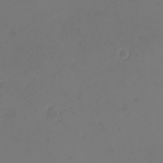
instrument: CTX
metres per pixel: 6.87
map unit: eHh
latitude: -2.7463
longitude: -74.1578
